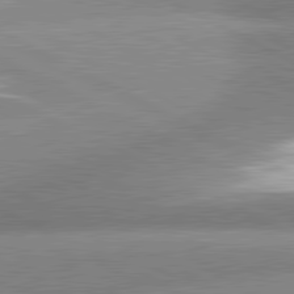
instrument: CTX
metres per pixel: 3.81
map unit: lApd
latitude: 81.3104
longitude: -163.8962
